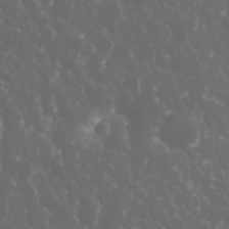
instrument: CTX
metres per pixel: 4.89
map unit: eHh
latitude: 33.7828
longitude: -59.4426
